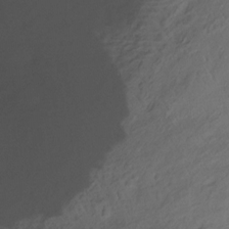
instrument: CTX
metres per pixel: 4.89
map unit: Ht
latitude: -14.9164
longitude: -42.5357
